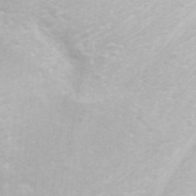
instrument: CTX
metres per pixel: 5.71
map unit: Nhu
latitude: -7.9556
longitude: -72.8380
